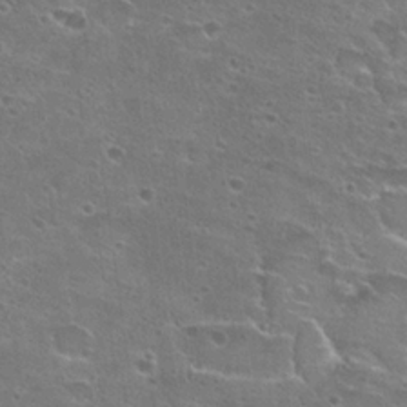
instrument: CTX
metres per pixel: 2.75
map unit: Hto
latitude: 22.5546
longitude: -41.7638
